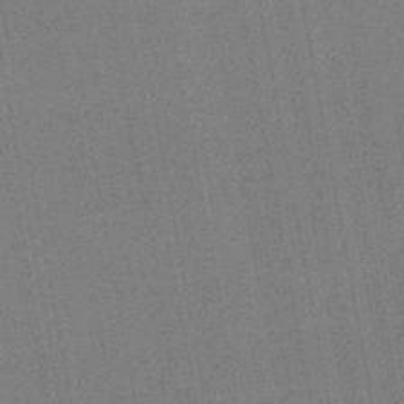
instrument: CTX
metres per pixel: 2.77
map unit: HNb
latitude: -45.2187
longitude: 53.9178
